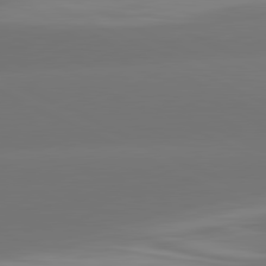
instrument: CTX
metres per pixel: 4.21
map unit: lApd
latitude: 81.4804
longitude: -164.3467
